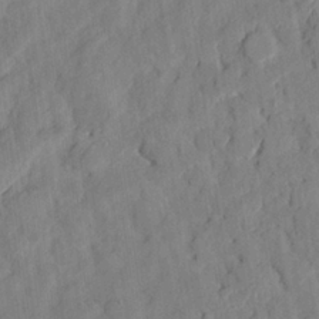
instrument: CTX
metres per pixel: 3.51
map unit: eHh
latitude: 24.6301
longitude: -79.8773
